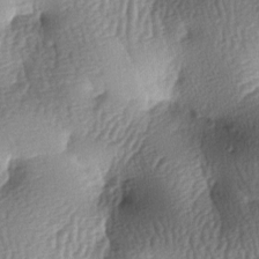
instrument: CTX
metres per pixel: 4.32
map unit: lAa
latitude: -7.3698
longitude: -127.2915
